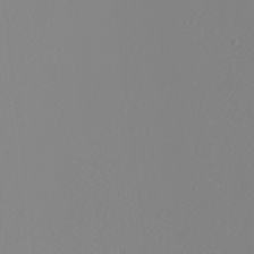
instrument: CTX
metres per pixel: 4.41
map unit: eHh
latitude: -5.4832
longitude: -85.7072
